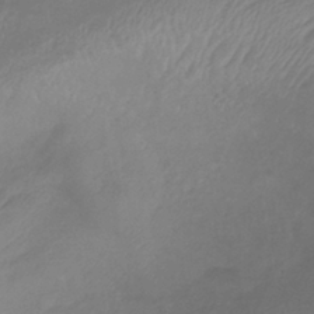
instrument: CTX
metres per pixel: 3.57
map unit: lHb
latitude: -37.4454
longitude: 73.5210
